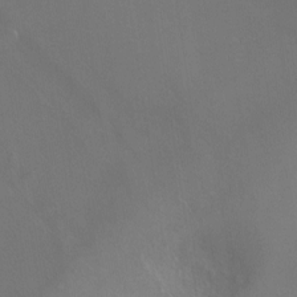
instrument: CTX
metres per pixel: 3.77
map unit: Ht
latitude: -5.4643
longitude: -28.1955
